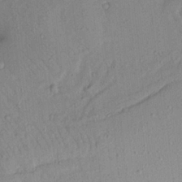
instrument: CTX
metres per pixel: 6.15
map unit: Aa
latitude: 21.2159
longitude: -147.7072
